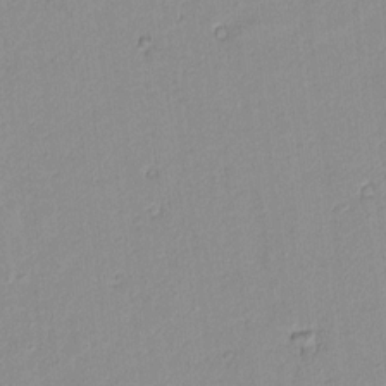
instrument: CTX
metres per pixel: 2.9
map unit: lAvf
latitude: 8.2145
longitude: 167.1998
